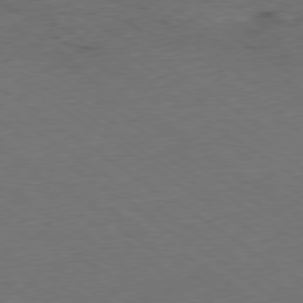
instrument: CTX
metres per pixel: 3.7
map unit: Ap
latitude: -79.3698
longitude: -56.6868
